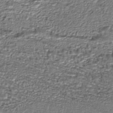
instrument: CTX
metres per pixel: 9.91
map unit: HNhu
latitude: -44.3873
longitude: 106.0283
